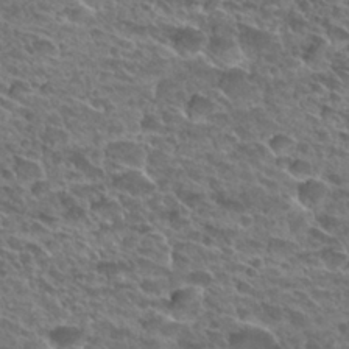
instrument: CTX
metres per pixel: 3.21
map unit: Hto
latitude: 28.9325
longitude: -38.9703
